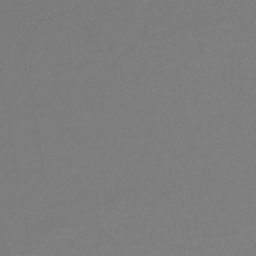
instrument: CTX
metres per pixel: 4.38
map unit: lHb
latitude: -44.5763
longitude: 68.5006
